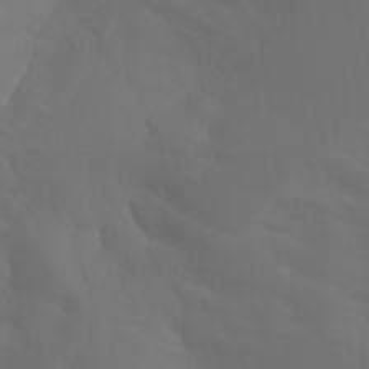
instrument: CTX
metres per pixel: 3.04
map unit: Aa
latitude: -11.3132
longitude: -68.2711
